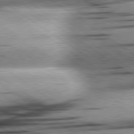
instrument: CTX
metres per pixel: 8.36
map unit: lApd
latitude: 79.0648
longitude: -155.7261
